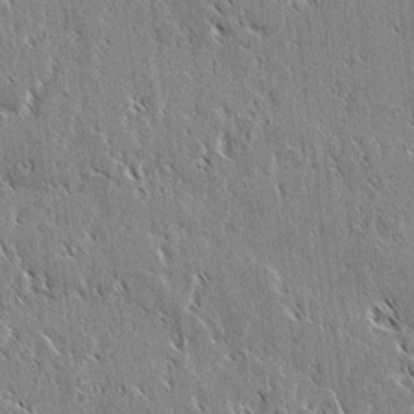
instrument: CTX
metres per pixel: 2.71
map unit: lAvf
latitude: 2.7624
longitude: -106.9136
